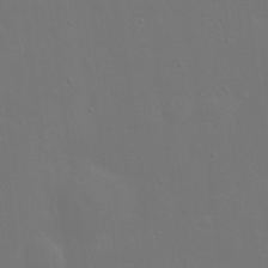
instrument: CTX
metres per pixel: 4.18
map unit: eHh
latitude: 23.8583
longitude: -69.5749
